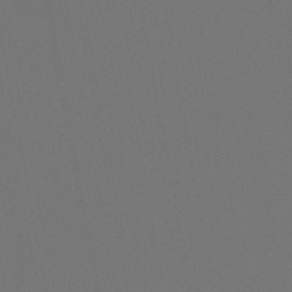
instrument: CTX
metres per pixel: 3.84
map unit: lHb
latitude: -47.9178
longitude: 68.5951
